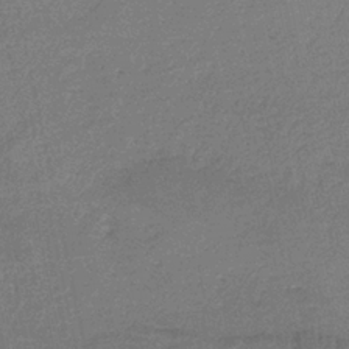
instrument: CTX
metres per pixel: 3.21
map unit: HNb
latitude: -34.7274
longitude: 59.6154
